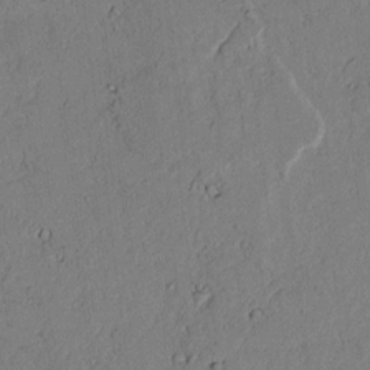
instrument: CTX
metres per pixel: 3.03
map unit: lAvf
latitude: 5.2159
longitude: 169.9178
